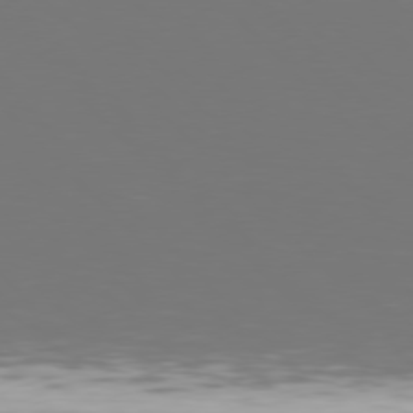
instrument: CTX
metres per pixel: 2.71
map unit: Hpe
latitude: 77.1781
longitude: -170.7435
